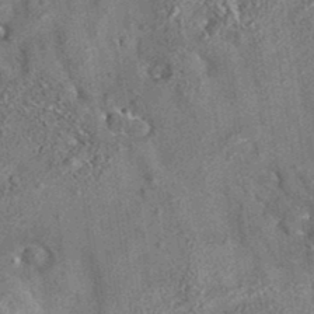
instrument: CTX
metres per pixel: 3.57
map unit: eAb
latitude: 35.4804
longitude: 113.4455
